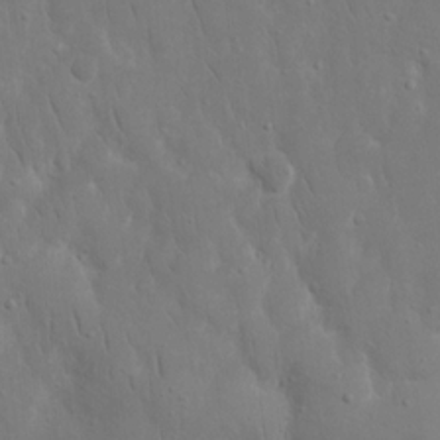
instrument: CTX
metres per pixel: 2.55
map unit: eHh
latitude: 17.0270
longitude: -71.3481
